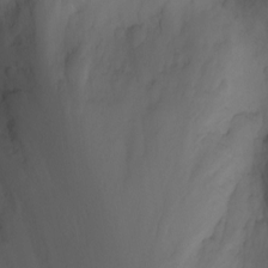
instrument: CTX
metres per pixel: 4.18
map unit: Nhu
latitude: -3.7288
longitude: -74.4601
